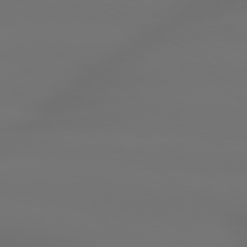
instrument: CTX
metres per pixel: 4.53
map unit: lApd
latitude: 79.7072
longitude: -138.5735
